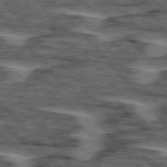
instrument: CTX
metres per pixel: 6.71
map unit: lApd
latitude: 75.9528
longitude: -77.1214
